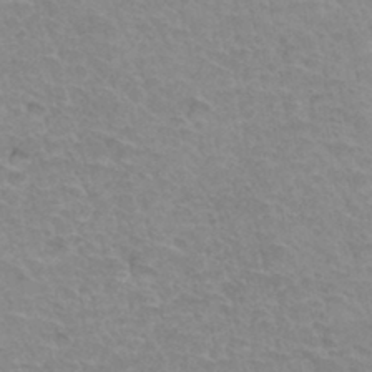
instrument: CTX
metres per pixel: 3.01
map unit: Hto
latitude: 34.5923
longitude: -45.9150
